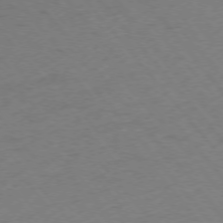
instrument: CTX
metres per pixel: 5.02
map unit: Ap
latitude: -75.6533
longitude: -70.3845
